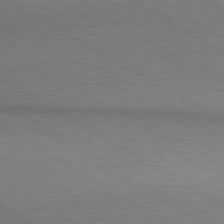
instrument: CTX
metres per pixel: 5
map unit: lApd
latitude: 80.2145
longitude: 164.1795
